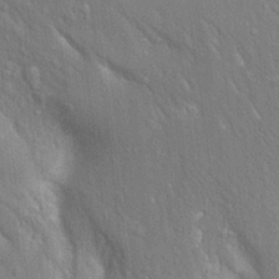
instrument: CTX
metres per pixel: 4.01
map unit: Aa
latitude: 18.3089
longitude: -149.4049
